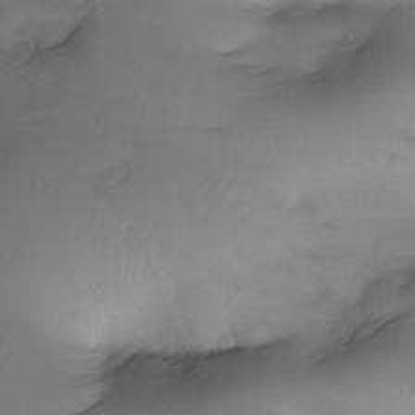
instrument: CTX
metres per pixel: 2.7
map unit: Nhe
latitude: -33.8801
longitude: -142.7246
